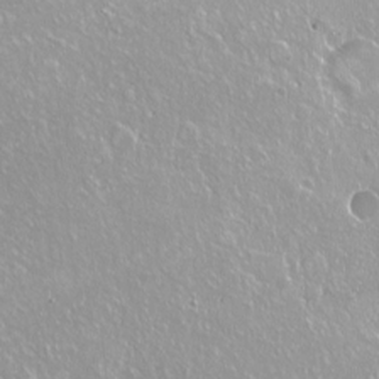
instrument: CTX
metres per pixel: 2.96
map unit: Nhu
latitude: -7.5588
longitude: -46.2145
